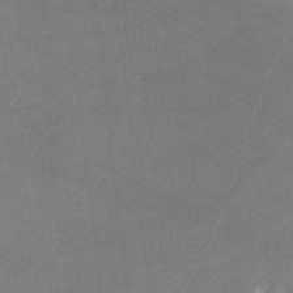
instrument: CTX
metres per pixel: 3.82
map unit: lHvf
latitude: -11.9178
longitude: -102.7435
